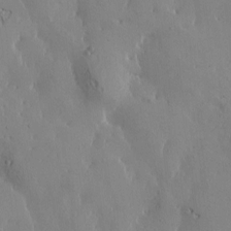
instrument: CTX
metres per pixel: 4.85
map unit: Htu
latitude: -3.4832
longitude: -176.7435
